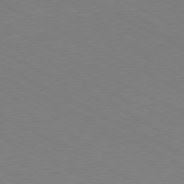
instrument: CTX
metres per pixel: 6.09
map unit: Hpe
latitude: -80.9731
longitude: 21.9178
